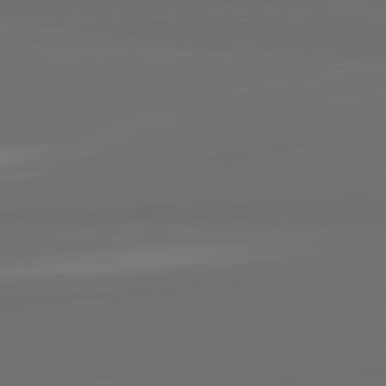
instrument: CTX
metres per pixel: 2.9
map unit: lApd
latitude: 82.1388
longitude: 163.7288
